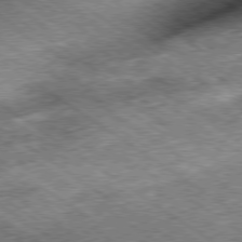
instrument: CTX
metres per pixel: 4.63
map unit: Hpe
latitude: -79.5021
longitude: 7.7477
